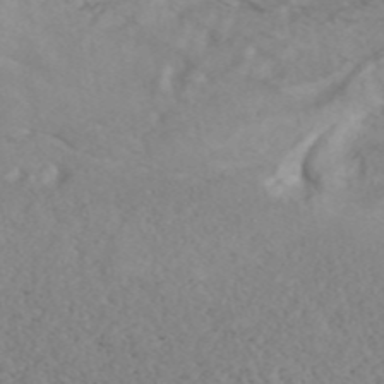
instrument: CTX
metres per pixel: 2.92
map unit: ANa
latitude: 44.9136
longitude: 37.1998
